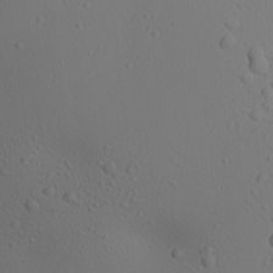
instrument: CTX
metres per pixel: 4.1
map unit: Aa
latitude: 23.1214
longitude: -137.8961
